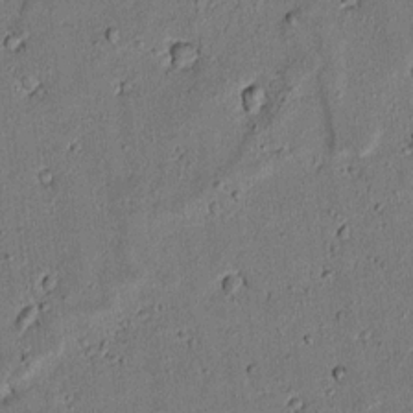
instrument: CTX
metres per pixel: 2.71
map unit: lAvf
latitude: 5.6883
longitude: 168.6518
